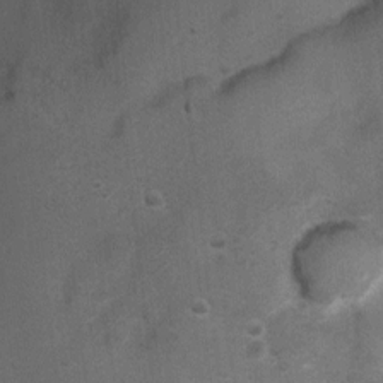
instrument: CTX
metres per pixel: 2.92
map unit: Ht
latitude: 4.4034
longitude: -28.6301
